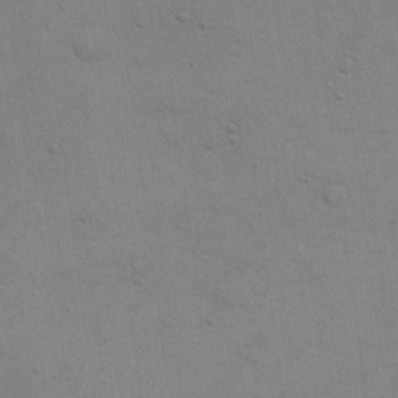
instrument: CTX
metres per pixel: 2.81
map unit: eHh
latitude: 17.3104
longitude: -66.5923
